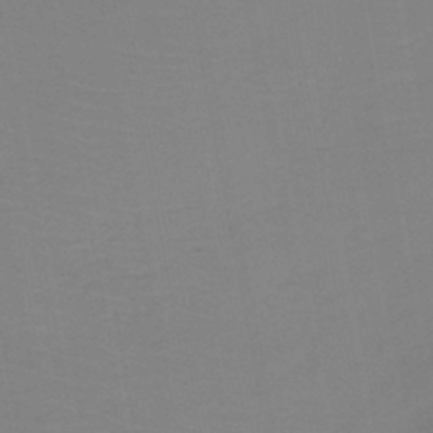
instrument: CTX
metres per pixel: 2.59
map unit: HNb
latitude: -45.9556
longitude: -44.2333
